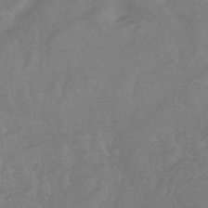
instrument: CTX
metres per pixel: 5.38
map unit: lHb
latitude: -43.3887
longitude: 80.8975
